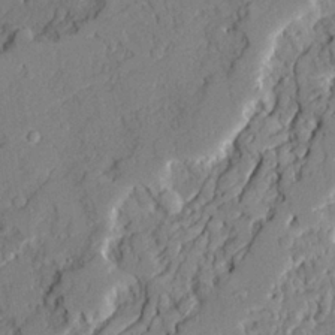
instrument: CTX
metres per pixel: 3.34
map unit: Ave
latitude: 22.1767
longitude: -129.4426
